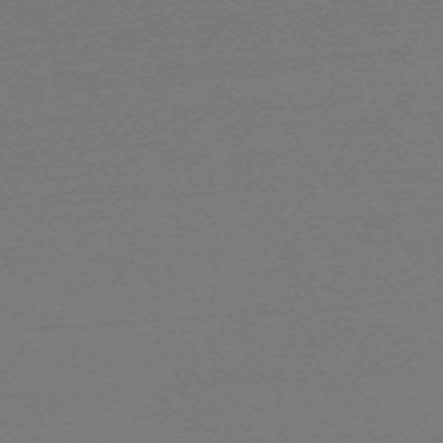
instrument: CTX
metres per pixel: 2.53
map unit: eHh
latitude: -62.3684
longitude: 52.6518
